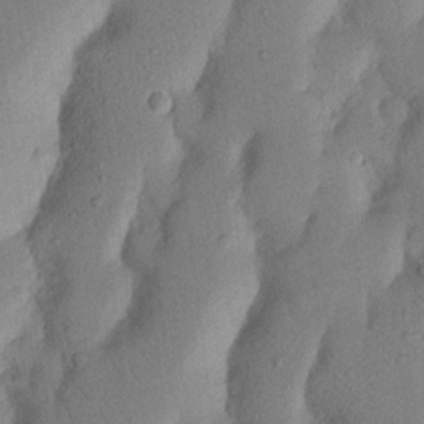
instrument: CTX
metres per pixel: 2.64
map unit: Nhu
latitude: 19.0647
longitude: -76.5168
